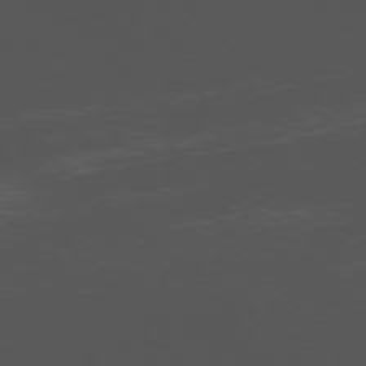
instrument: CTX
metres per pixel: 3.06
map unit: Ap
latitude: -76.6518
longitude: -67.0080
